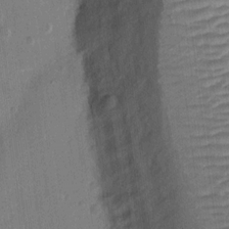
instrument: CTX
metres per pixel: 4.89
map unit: eHh
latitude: 12.2145
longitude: -70.4034
